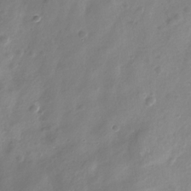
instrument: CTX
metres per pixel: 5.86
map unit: Nhe
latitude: -32.5763
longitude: -88.3657
